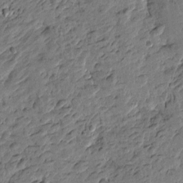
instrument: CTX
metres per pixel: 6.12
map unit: Htu
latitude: -1.1432
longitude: -175.8961
